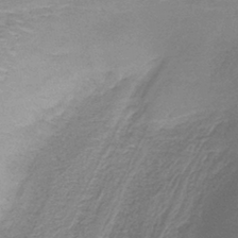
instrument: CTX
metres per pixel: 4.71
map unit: lHb
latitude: -41.5021
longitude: 59.1242
